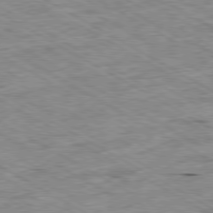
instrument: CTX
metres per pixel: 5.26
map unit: Ap
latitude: -80.2929
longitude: -85.8017
